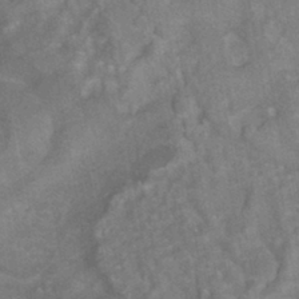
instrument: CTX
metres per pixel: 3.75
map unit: HNhu
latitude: -41.4643
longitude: 91.5022
